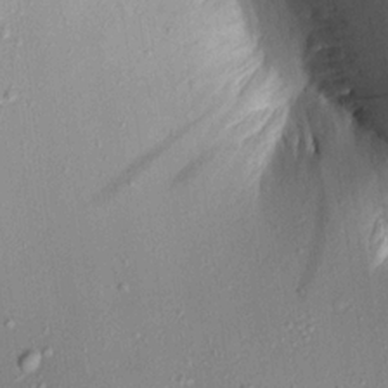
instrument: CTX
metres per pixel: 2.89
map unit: Aa
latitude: 17.0458
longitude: -148.6302
